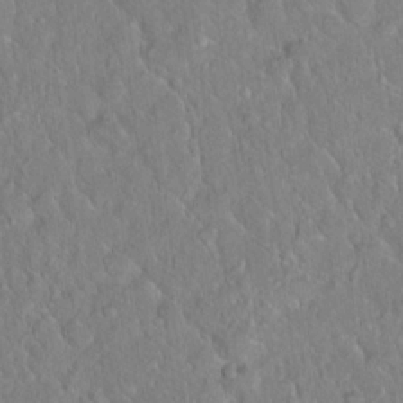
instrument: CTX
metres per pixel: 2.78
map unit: Ht
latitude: 14.8002
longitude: -39.9906
